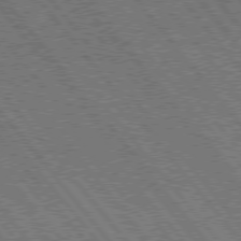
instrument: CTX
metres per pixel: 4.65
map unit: Hpe
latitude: 76.1766
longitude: -149.5560
